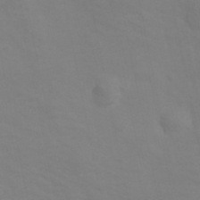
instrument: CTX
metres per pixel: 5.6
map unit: Hve
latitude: 33.5560
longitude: 150.6329
